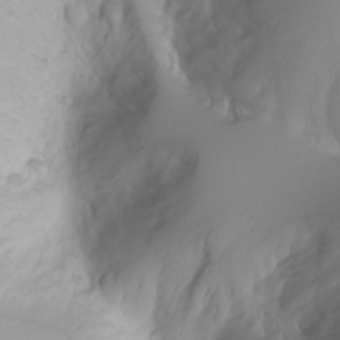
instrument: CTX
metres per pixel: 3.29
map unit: Nhu
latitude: -7.0108
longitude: -88.9514
